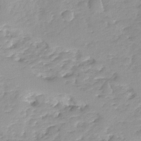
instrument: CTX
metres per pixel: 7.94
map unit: Ave
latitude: -8.1606
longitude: -117.1970
